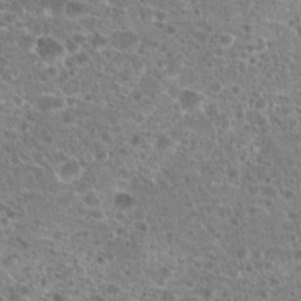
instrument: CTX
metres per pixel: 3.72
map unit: Hto
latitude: 20.8191
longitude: -41.5182
